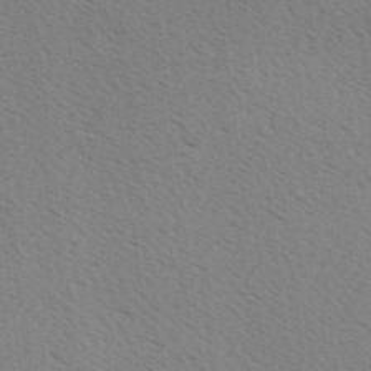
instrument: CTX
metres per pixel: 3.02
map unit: Hve
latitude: 2.5168
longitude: -124.9324
